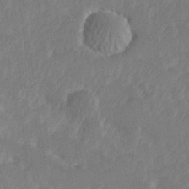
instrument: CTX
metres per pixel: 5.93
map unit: Hve
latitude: 25.4804
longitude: 144.9353
